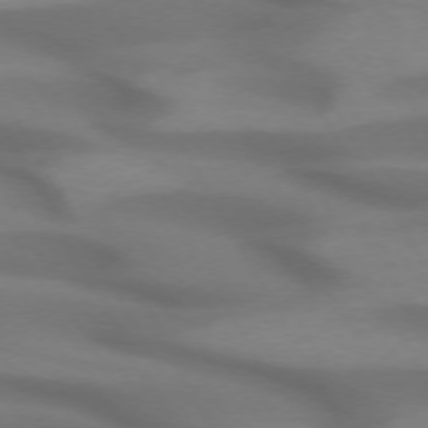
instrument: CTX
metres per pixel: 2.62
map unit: lApd
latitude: 71.9906
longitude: -51.3481
